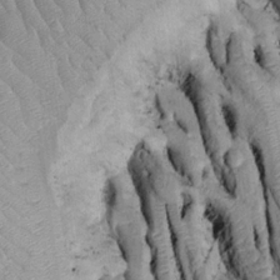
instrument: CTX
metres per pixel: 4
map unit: Htu
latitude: -6.2361
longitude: 155.1242
